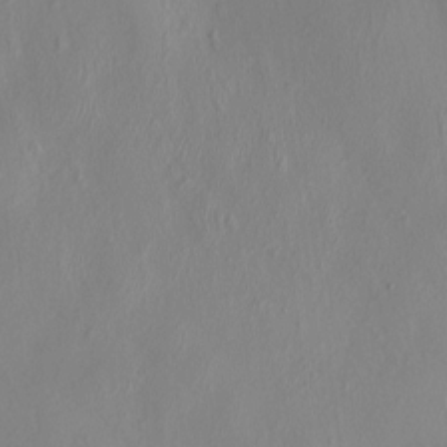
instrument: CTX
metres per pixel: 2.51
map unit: HNhu
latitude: 3.5371
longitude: -4.8947
